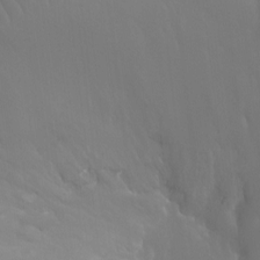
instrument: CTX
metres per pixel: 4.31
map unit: Ht
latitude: -11.8422
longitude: -44.7057
